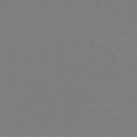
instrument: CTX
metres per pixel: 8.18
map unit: Ht
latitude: -9.3132
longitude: -34.2144
